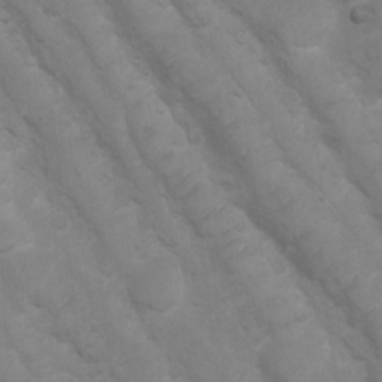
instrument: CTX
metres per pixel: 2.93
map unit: Ht
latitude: 3.1592
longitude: -27.2726
